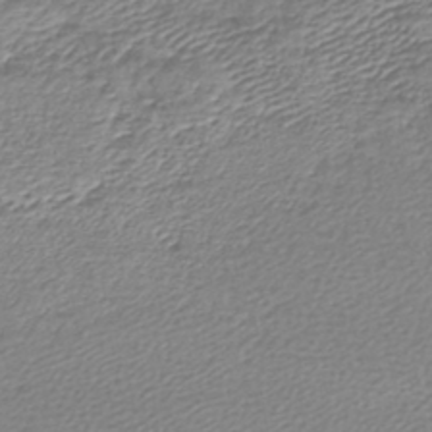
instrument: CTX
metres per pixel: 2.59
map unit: lHb
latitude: -42.5762
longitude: 73.1620
